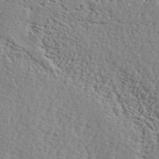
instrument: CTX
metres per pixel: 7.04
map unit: lHvf
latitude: 42.2523
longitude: -87.1781
